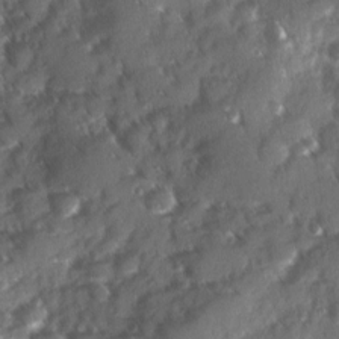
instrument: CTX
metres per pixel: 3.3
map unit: Ave
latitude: 10.3656
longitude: -103.0836
